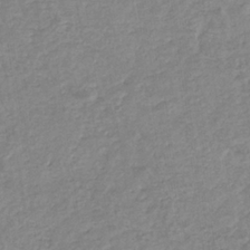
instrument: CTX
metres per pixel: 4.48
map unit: eHb
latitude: -35.5210
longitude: 77.1242
